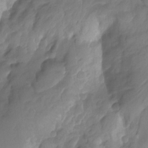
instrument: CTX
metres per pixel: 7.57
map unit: Ht
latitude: -14.4440
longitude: -56.9324
